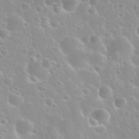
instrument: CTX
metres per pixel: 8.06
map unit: Nhu
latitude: 29.4237
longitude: -54.8569
